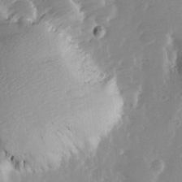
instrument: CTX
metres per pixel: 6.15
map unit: Ave
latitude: 14.0822
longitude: -103.5560
